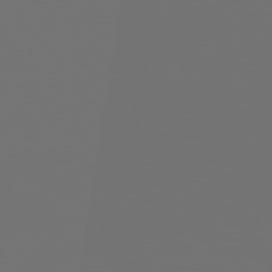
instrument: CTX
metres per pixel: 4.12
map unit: Ap
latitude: -77.2754
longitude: -62.0633
